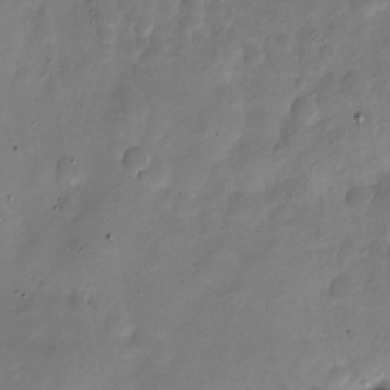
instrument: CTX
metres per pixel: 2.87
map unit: Nve
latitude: -24.3306
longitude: 106.1228
